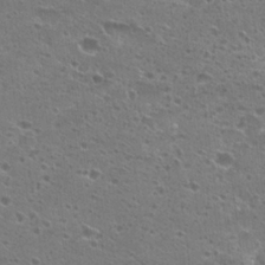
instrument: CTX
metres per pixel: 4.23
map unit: Hto
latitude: 22.7624
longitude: -41.6315
